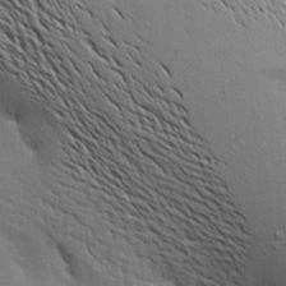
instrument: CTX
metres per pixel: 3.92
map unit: Aa
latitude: 16.5924
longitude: -147.3293
